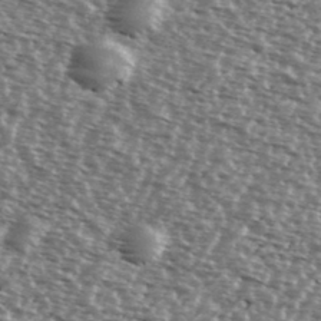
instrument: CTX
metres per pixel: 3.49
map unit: Ave
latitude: 38.0633
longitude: -112.3089
